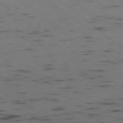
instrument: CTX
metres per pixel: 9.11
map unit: Ap
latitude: -78.5951
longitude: -73.9717
